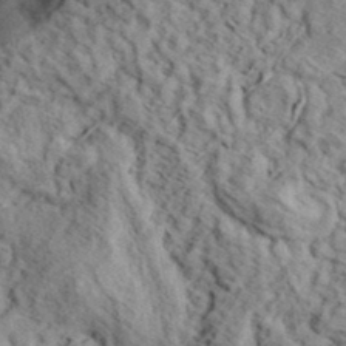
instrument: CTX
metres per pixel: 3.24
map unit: eHh
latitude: 37.2726
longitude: -80.5357
